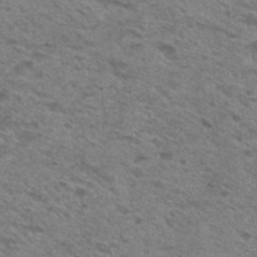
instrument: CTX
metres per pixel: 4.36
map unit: Hto
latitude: 30.2334
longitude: -47.1781
